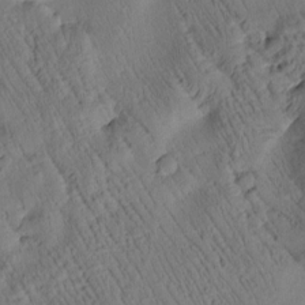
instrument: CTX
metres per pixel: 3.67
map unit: Htu
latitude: 3.2537
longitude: 178.5573
